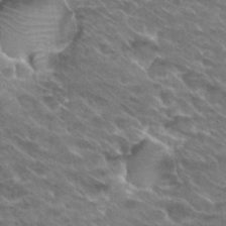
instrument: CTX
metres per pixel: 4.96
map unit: Hto
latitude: 30.2712
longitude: -42.9136
